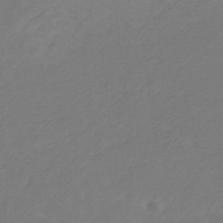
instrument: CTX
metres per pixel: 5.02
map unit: eHb
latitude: -30.7463
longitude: 64.6519
